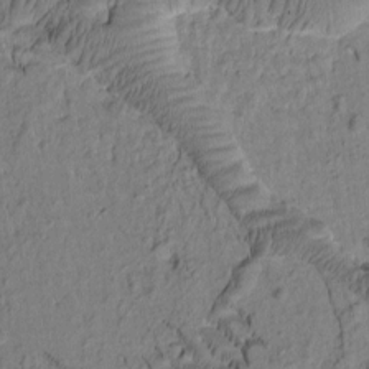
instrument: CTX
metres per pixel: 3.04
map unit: Htu
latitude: -2.1605
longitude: 172.2550
